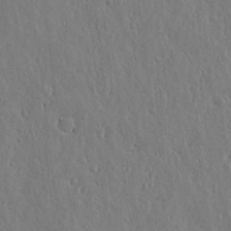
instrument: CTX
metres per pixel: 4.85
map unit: lHvf
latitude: 19.2915
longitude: -115.9339
